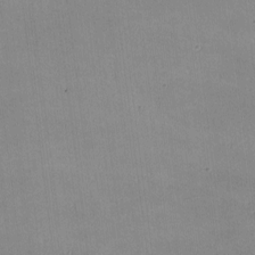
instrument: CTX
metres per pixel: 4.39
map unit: lHvf
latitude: -9.6722
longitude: -101.4804
